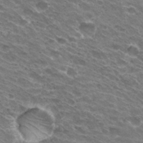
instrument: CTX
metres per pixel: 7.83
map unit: Hto
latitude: 31.1026
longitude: -43.7450
